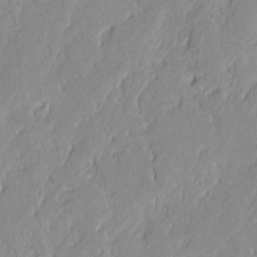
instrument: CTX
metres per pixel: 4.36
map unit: lAvf
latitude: -0.3685
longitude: -106.9892
